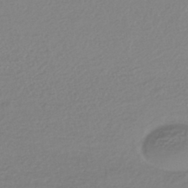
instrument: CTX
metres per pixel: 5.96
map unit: HNhu
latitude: -44.1228
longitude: 95.3698
